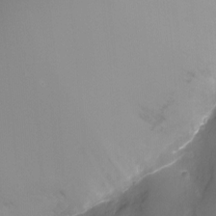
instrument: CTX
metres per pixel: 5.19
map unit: Ht
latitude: -11.0864
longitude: -23.1025
